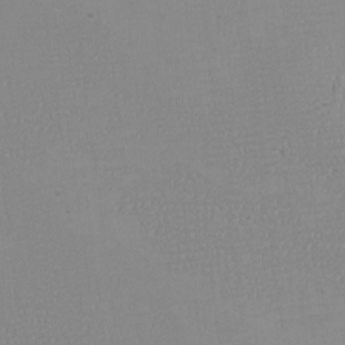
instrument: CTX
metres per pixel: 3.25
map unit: eHh
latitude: -6.5007
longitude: -82.9135
